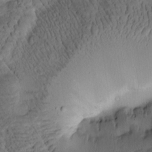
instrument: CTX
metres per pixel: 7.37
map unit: Htu
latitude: -2.9730
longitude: 169.5777
